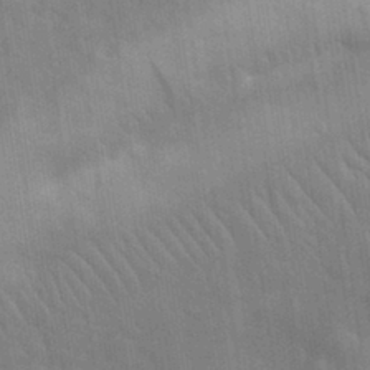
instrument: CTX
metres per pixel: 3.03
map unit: eHh
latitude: 32.4223
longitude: -70.9325
